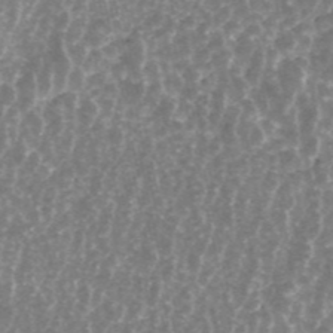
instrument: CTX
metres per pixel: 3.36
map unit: ANa
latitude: 45.1214
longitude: 29.8422
